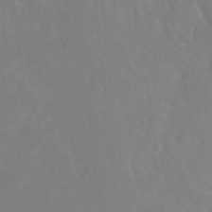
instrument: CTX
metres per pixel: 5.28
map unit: Htu
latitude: -12.2173
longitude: -73.5938
